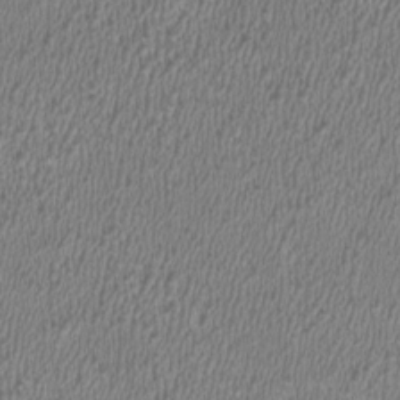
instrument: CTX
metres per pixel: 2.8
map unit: HNhu
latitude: 0.5357
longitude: -0.6301
